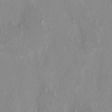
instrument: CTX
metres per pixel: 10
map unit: HNhu
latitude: 3.9150
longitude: 6.0472
